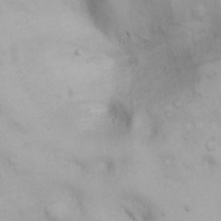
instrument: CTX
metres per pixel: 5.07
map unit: eHh
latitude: 25.1403
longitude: -64.9892
